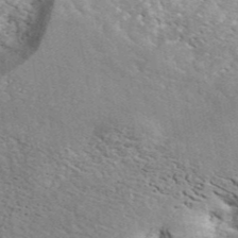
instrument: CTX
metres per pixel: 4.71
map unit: ANa
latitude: 43.5560
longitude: 45.5588
